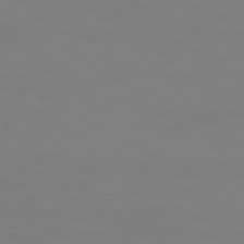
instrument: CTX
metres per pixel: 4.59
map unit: Hpe
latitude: 75.0081
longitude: -127.6694
